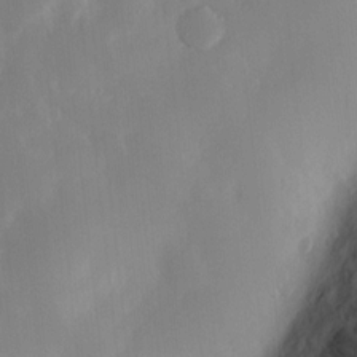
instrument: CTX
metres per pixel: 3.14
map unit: Htu
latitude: -8.8030
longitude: 176.2551
